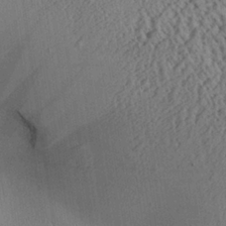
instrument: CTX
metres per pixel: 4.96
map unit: Aa
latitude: 25.6316
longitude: -134.3467
